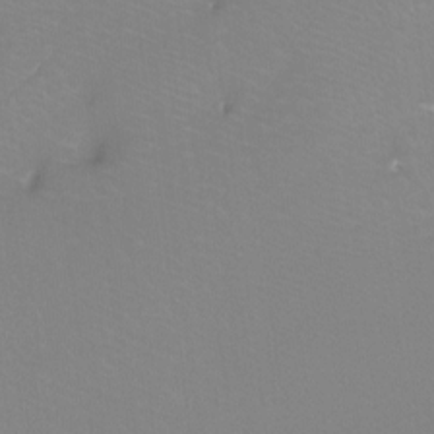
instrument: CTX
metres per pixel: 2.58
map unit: Htu
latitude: -13.2187
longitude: -45.6316
